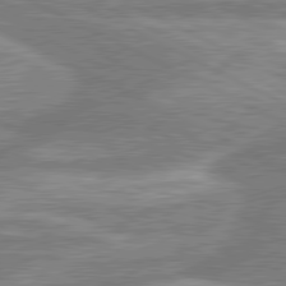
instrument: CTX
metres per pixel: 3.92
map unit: lApd
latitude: 80.6679
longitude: -167.8772
